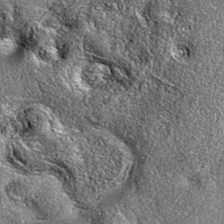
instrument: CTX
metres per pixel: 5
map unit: eAb
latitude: 36.1578
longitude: 111.1053
